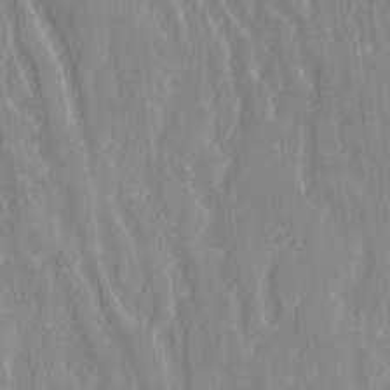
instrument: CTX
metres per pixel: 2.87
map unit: Ave
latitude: 21.7072
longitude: -134.0444
